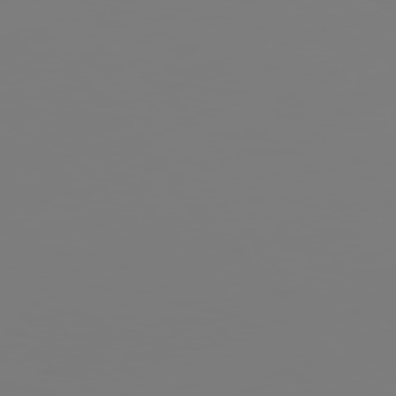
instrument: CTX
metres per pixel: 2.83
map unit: Hpe
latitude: 75.5938
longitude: -127.8206
